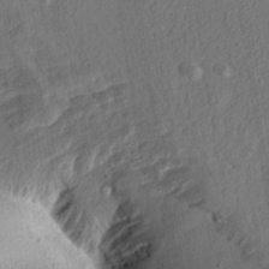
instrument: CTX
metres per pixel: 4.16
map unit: Aa
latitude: 13.3860
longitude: -144.4412
